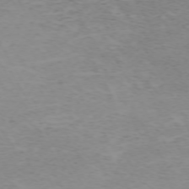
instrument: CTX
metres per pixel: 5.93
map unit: Hpe
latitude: -71.9556
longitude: 12.9731
